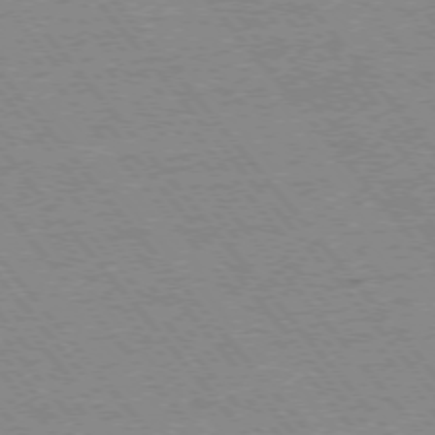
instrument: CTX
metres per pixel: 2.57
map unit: Ap
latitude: -75.7289
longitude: -87.0080
